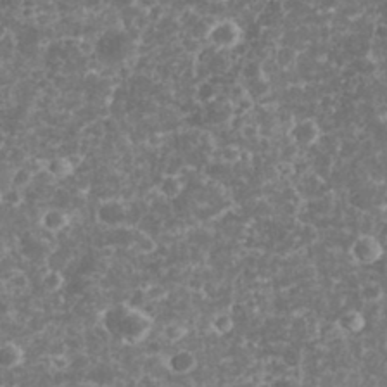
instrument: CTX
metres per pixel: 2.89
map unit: eHh
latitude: 33.1403
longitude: -62.5546
